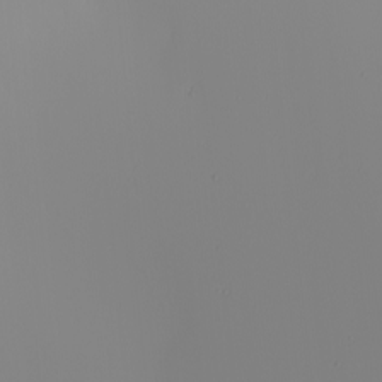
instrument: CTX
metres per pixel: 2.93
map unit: Nhu
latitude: -6.5762
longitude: -96.1578
